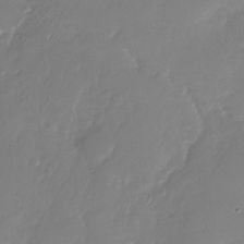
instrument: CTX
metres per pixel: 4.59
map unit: Nhu
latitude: -29.2187
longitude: -61.1403
